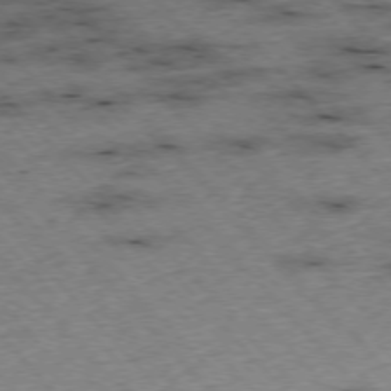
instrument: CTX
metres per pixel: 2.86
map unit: Hpe
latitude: -76.4818
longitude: -16.2712
